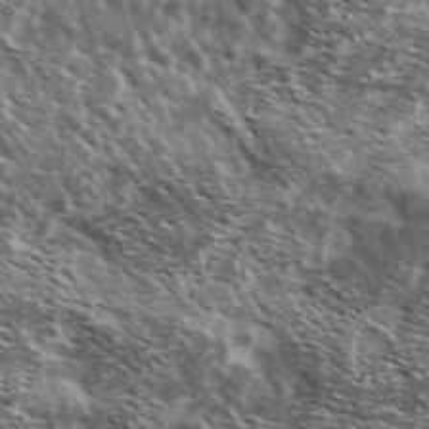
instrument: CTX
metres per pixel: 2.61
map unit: Ave
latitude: 37.8395
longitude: -108.6679
